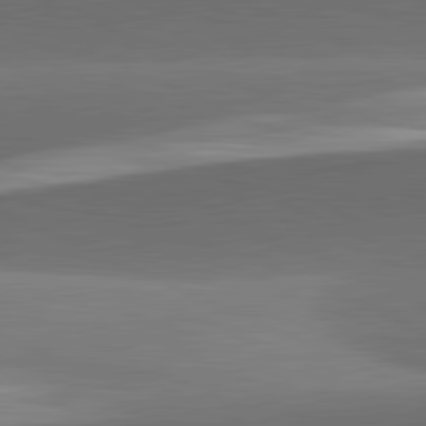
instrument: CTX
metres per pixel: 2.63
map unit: lApd
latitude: 81.8205
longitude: 133.9178
